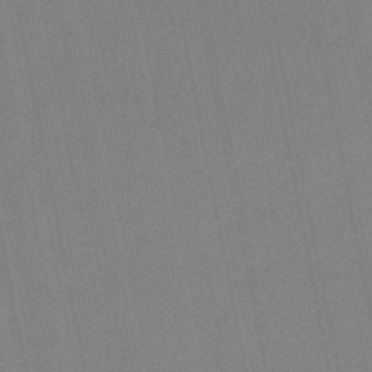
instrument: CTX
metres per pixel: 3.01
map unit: lHb
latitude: -48.2740
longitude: 71.0487
